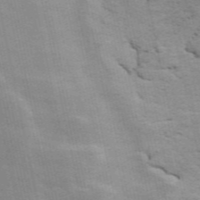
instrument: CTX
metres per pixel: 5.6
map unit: ANa
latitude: 50.2522
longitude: -82.4601
